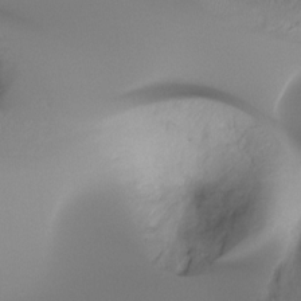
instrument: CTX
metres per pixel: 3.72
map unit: Ht
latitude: -16.8786
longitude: -45.8583
